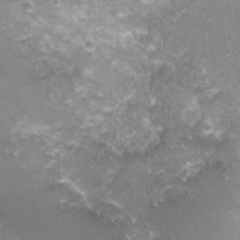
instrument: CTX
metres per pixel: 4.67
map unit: Nhu
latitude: 1.3670
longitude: -15.7261
